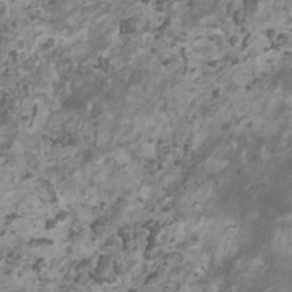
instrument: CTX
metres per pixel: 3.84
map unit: HNhu
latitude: 1.4048
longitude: 3.6721
